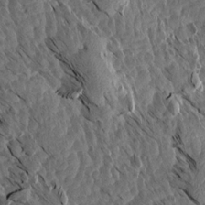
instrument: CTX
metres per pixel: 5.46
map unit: Aa
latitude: 13.8583
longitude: -140.3467
